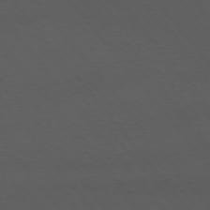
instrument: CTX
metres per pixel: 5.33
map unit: Ap
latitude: -75.9556
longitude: -88.9514
